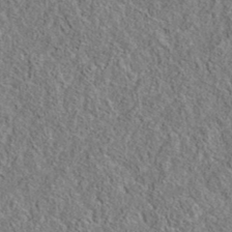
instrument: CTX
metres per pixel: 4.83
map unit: eAb
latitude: 35.9717
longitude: 113.4455
